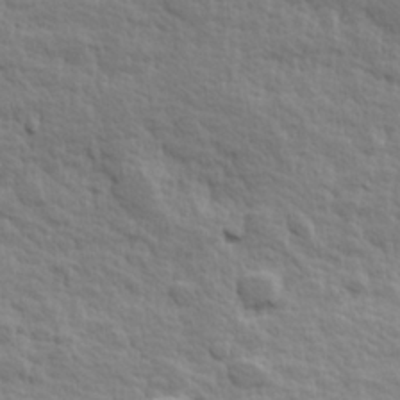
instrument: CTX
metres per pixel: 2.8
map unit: Hve
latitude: 25.2348
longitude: 144.6896
